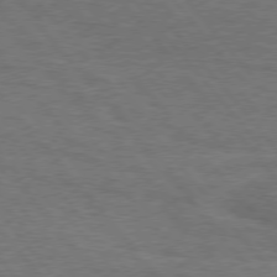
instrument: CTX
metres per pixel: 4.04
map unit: Hpe
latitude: 75.6883
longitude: -151.7827
